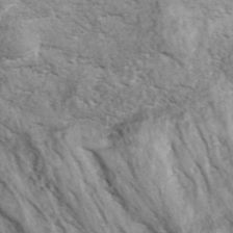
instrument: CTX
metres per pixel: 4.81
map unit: ANa
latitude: 41.3103
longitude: 18.0472
